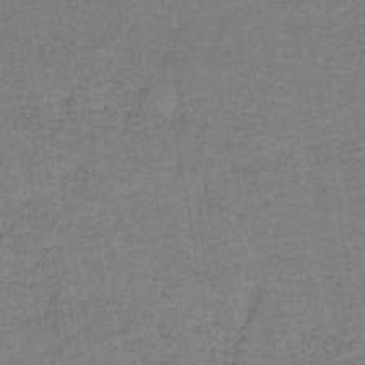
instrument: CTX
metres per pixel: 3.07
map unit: eAb
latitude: -36.4629
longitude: 51.8233
